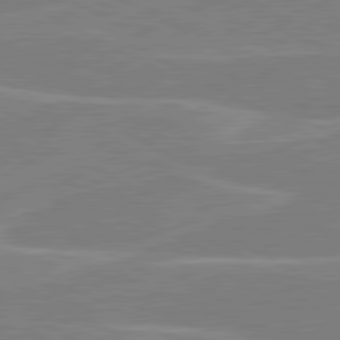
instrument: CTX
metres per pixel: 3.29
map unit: lApd
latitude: 80.7813
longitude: 121.5777
